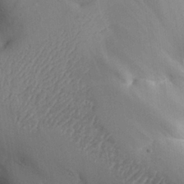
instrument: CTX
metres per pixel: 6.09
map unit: Aa
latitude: 27.6883
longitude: -129.4993
